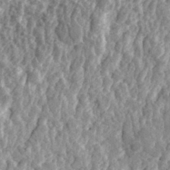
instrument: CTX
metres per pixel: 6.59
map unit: eHh
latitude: 32.3278
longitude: -79.8206
